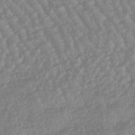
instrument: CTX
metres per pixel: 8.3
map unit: eHb
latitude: -45.8422
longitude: 83.9367
